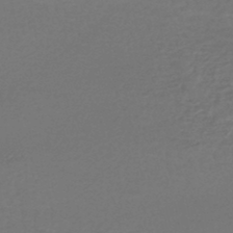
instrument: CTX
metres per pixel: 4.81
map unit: HNhu
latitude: -47.6533
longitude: 96.9731
